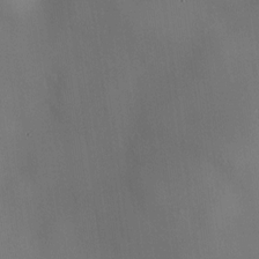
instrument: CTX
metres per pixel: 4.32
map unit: HNhu
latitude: 9.3104
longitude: 14.6330
